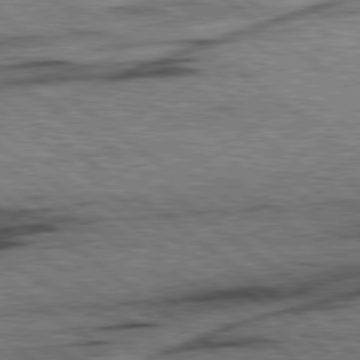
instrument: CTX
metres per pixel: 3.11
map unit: Hpe
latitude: 79.0081
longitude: -154.1956
